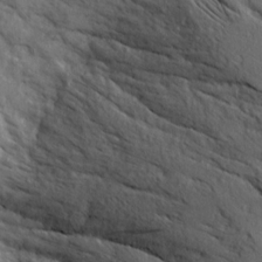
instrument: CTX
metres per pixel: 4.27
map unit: Ave
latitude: 14.7247
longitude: -130.4223
